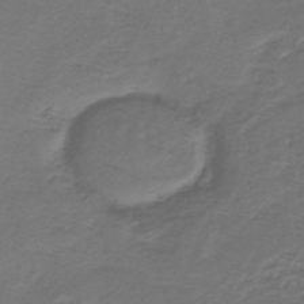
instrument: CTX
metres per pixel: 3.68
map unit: lHb
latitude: -42.5762
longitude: 62.0283
